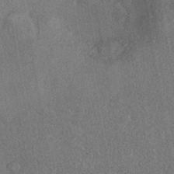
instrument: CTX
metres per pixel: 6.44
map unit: eHh
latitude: -41.8233
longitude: 121.0675
